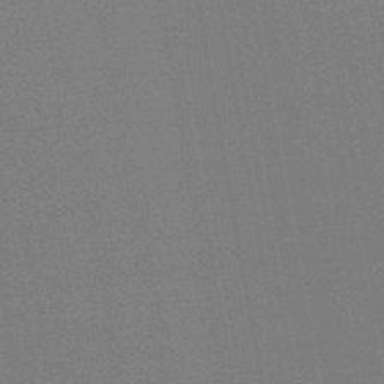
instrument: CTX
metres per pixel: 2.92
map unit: lHb
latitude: -48.3307
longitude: 74.8030
